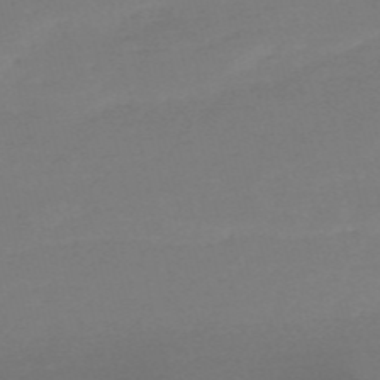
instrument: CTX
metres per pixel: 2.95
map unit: HNb
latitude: -55.6722
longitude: -40.5923
